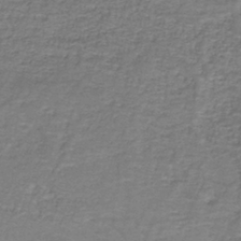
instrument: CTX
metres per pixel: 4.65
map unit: eAb
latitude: -37.2942
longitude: 52.5006
